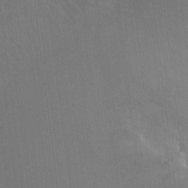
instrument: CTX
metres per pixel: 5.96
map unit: Ht
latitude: -9.0108
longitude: -38.7624
